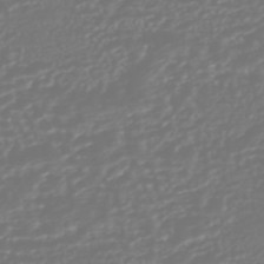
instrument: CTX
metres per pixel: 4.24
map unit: HNhu
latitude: -45.8989
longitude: 105.2754
